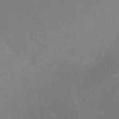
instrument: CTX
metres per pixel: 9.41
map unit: HNb
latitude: -44.8030
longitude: -45.1592
